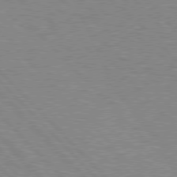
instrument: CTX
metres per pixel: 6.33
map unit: lApd
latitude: 77.7449
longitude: -59.2348
